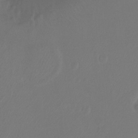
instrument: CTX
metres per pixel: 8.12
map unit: Nhu
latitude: -15.7289
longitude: -25.9528
